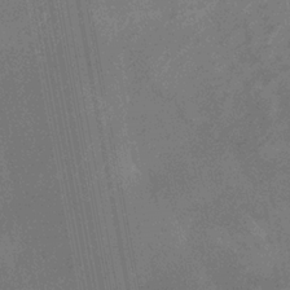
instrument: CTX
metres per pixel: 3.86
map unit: HNb
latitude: -32.2173
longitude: 56.9353
